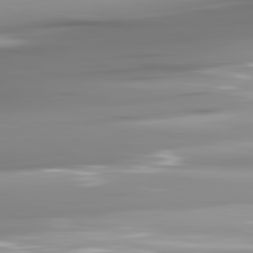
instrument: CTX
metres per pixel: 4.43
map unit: lApd
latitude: 81.9339
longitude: -142.8947
